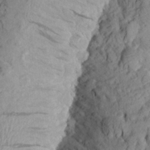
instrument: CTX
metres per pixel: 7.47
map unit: Aa
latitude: 23.4615
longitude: -149.3293
